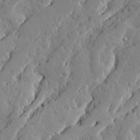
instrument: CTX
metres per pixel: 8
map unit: Ave
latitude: 13.6505
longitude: -133.7639
